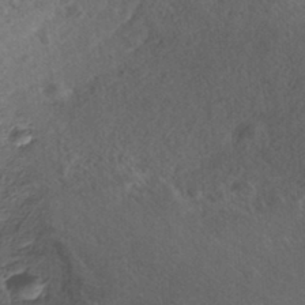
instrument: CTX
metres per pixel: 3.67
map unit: Nhe
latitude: -41.7100
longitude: -111.1403
